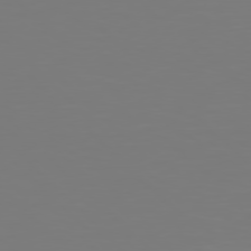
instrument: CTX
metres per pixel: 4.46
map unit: Hpe
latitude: 77.4615
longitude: -176.7057
